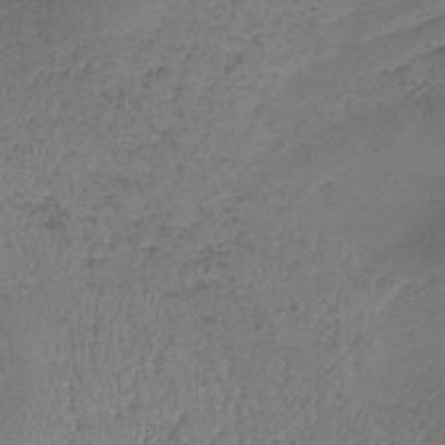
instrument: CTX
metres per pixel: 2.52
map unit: lHb
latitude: -39.1431
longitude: 73.4076
